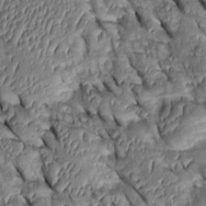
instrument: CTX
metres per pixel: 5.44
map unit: Htu
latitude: 0.8191
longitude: 148.4251
